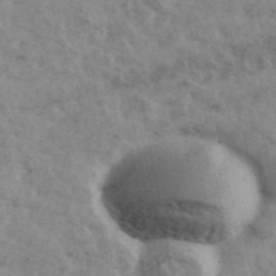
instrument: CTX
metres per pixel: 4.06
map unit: Ave
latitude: 41.8205
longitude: -108.3467
